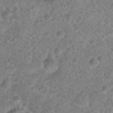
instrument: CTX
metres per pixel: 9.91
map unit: Hto
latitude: 18.0822
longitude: -40.8946
